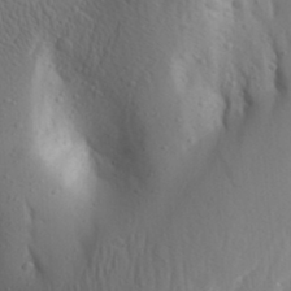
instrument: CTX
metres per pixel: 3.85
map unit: Aa
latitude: 26.2712
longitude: -149.3293
